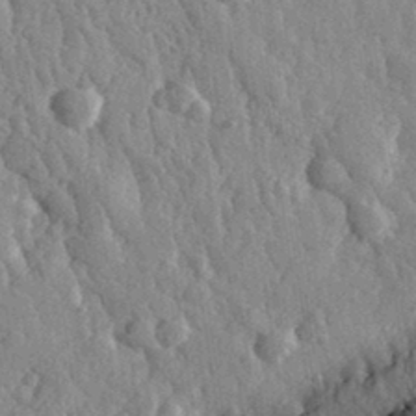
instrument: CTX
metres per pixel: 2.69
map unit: eHh
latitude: 32.7624
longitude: -79.6127
